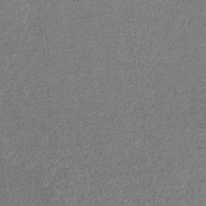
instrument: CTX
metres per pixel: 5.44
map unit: eHb
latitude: -31.8611
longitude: 67.9556
